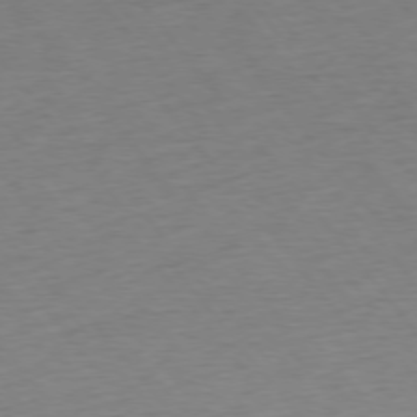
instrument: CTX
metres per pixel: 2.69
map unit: Ap
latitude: -76.0283
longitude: -88.9514
